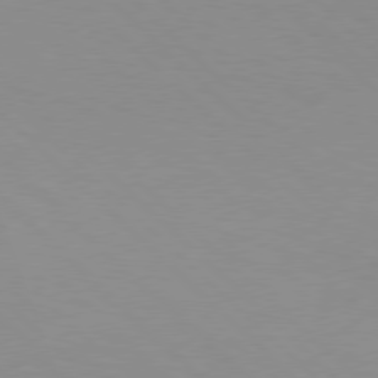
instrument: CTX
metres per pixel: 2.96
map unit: Hpe
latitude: 77.5560
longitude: -160.9702
